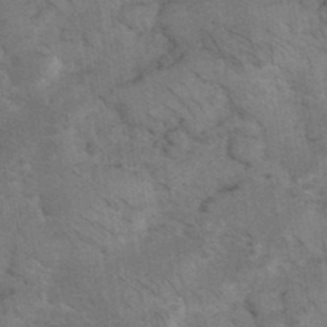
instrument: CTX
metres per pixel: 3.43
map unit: eHh
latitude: 36.2145
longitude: -67.6882
